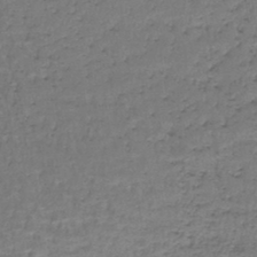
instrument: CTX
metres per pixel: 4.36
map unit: lHb
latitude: -43.3509
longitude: 58.3684
